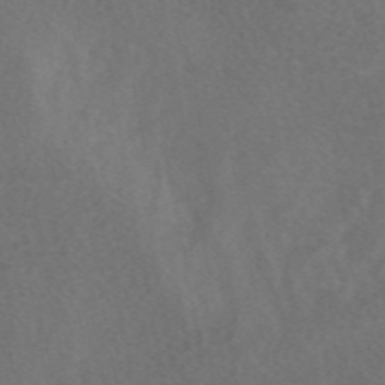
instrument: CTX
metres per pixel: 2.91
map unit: eAb
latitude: 48.0822
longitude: 118.9164
